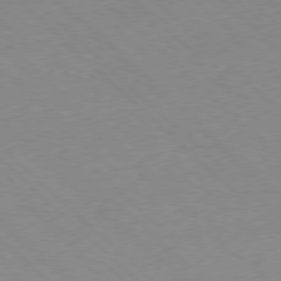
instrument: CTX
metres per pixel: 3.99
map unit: Hpe
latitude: -78.9541
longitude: 8.9164
